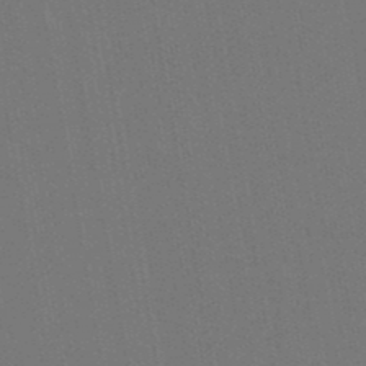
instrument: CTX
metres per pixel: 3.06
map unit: lHb
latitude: -47.8233
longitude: 73.0675
